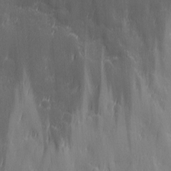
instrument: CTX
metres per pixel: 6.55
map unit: Ave
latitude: 12.8947
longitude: -105.0270
